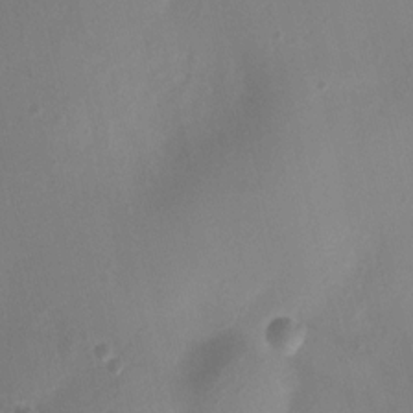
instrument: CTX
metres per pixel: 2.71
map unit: Nhu
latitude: 5.3104
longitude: -16.7813
